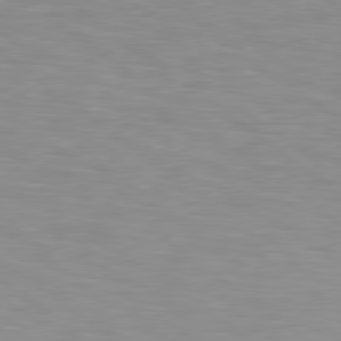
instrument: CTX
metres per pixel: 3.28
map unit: Hpe
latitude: 78.5168
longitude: 175.5399
